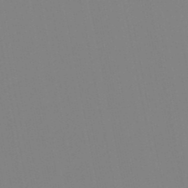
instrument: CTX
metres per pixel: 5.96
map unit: lHb
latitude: -48.4440
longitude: 70.0850
